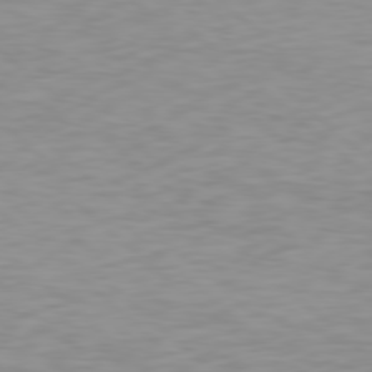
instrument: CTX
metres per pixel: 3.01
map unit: Hpe
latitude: 78.3468
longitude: -168.7435
